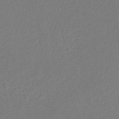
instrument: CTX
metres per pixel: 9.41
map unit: eHb
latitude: -30.5196
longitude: 67.8989
